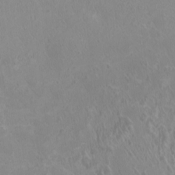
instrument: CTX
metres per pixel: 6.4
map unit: HNhu
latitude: 3.4615
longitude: -2.6301
